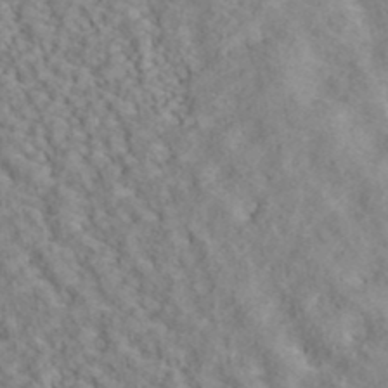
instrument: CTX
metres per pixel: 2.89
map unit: ANa
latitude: 40.4034
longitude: 28.1228
